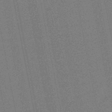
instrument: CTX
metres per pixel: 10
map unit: eHb
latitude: -49.8423
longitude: 79.0675
